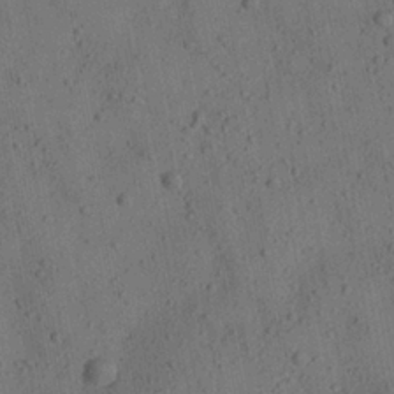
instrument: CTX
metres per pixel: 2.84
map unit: Aa
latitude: 22.7813
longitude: -142.9325
